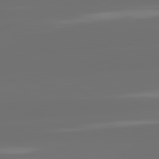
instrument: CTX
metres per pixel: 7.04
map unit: lApd
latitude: 82.1955
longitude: -167.2537
